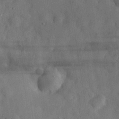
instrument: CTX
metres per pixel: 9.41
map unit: eHh
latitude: 30.6491
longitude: -72.1200
